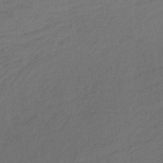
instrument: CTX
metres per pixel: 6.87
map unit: lHb
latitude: -39.0109
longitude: 69.3131
